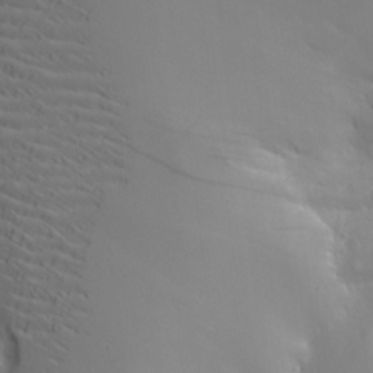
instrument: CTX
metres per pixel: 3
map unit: Aa
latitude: 24.0822
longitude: -126.9136
